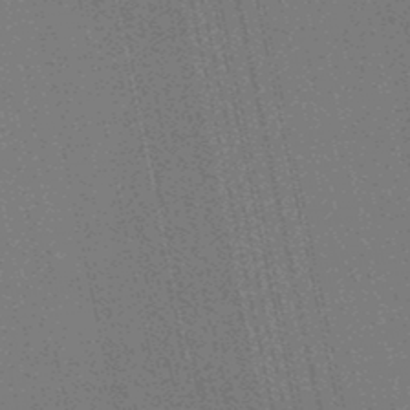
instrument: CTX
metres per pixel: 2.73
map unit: lHb
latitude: -47.8989
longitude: 75.2187
